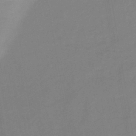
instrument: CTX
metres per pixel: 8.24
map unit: lHb
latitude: -41.0486
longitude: 77.3699
